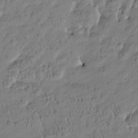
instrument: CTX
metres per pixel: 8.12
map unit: Htu
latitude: -4.6140
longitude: 176.5574
